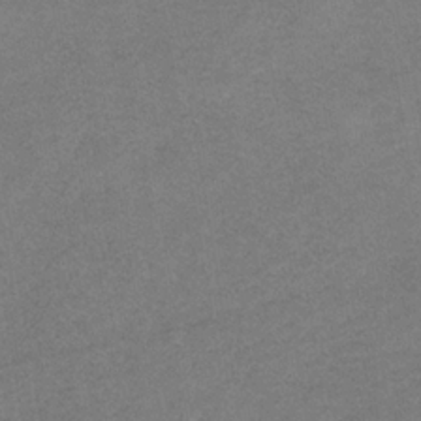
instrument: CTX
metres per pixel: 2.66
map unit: HNb
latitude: -32.1795
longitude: 61.9178
